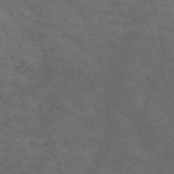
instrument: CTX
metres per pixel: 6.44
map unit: Nve
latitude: -59.0486
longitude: 59.1998
